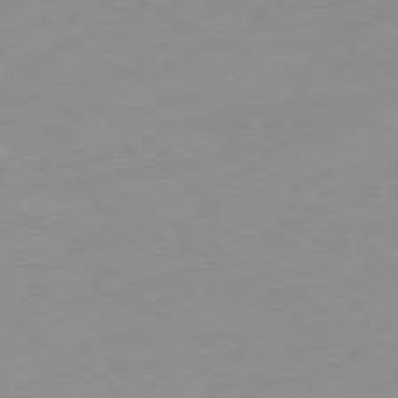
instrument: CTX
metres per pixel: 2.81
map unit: Ap
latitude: -80.1984
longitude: -61.8205
